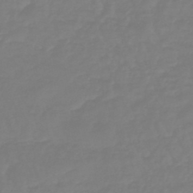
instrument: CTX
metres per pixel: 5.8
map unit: eHb
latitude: -45.9745
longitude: 81.1620
